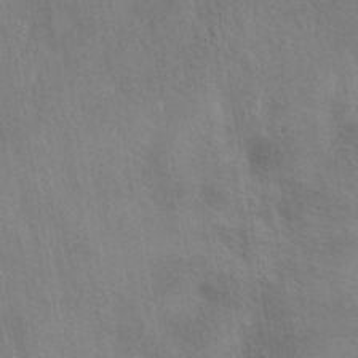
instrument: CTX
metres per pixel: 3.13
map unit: HNhu
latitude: -40.9542
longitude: 98.6896
